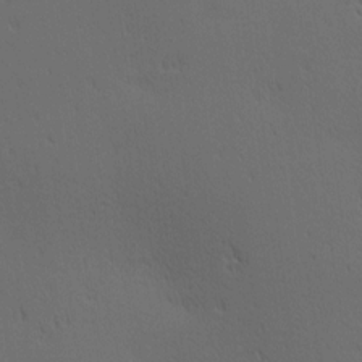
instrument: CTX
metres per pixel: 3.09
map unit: Ave
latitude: 11.6316
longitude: -107.6883
